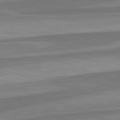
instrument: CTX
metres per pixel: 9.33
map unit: lApd
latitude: 82.5545
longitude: 137.5210
